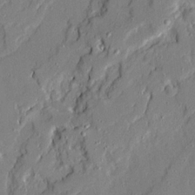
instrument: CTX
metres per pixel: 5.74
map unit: Ave
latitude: 20.8758
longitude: -129.0080
